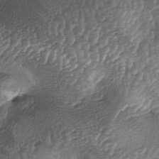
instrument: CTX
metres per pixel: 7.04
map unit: lAa
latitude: -4.5384
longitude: -128.2711
